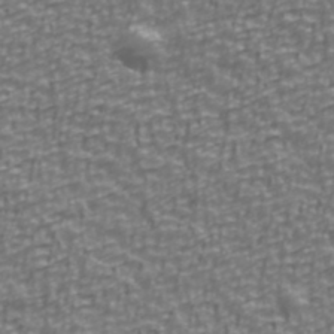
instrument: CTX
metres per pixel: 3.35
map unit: Ave
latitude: 40.8757
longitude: -113.0458
